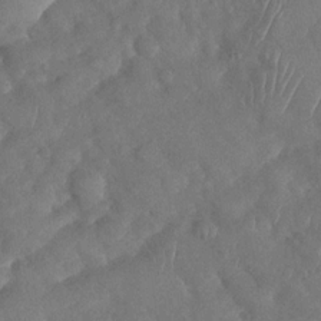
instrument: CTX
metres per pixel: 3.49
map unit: Nhu
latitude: -30.1794
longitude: -60.3467
